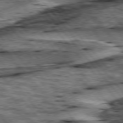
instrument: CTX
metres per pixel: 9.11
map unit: lApd
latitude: 76.4790
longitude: -71.2537
